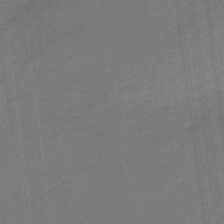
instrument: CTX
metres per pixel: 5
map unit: eHb
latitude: -47.1242
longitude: 87.0487
